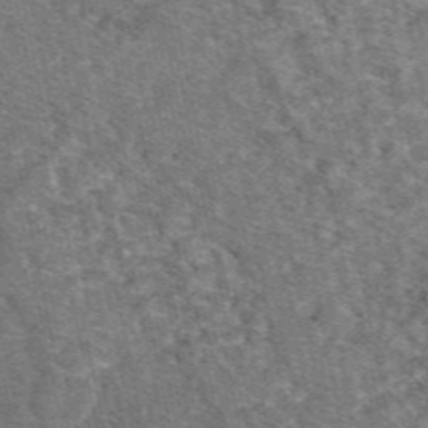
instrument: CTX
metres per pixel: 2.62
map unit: eAb
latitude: 48.2334
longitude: 114.4251
